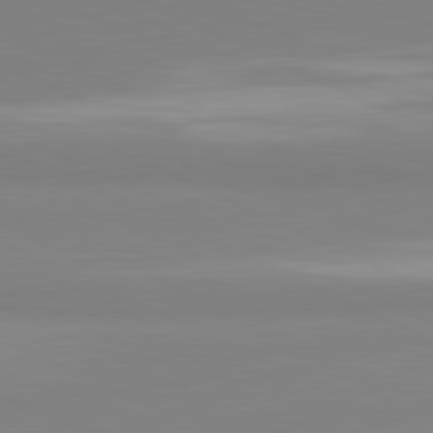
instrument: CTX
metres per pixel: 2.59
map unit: lApd
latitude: 81.6127
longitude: 179.1809
